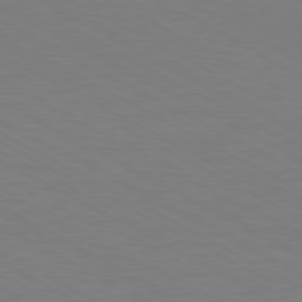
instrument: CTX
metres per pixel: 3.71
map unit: Hpe
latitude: -81.0298
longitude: 12.2173
